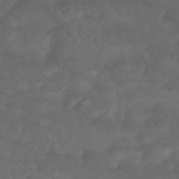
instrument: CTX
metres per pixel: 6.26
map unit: HNhu
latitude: -46.3117
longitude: 92.6707
